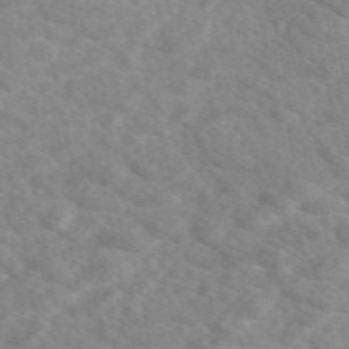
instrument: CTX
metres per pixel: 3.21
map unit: eAb
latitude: 49.9150
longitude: 117.7099
